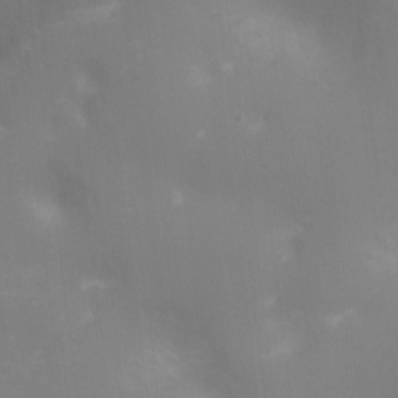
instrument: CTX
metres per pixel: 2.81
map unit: Ht
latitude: -8.8408
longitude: -27.9906
